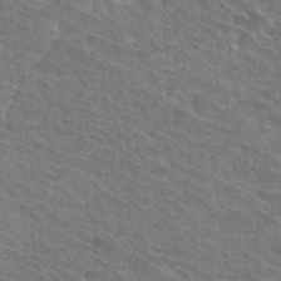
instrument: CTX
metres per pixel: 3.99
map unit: Hto
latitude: 33.9717
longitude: -41.6882
